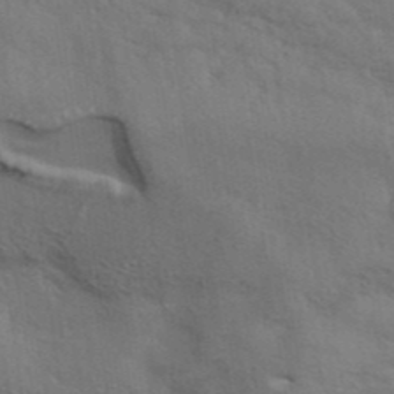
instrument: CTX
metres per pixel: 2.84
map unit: ANa
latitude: 40.1388
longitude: 29.7289
